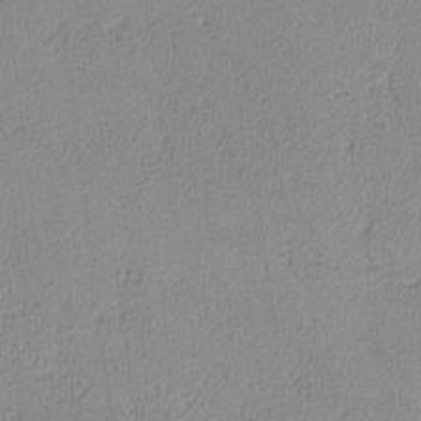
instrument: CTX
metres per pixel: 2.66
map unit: lHvf
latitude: -14.4251
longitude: -102.3089
